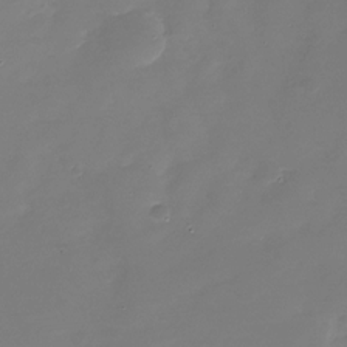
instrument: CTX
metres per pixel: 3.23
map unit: Nhu
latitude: -28.6141
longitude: -67.9717
